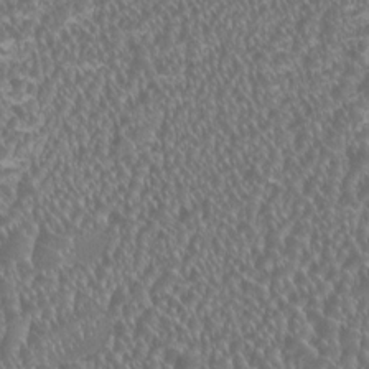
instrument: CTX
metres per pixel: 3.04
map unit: HNhu
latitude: 0.3278
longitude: 0.8219
